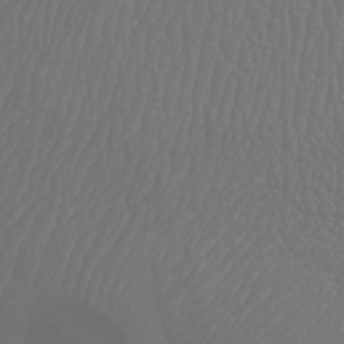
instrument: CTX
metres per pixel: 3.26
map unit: Htu
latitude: -6.3873
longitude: -70.4790
